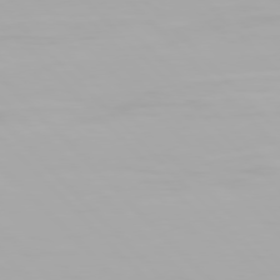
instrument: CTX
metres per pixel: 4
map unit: Hpe
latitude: 77.3103
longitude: -172.6112
